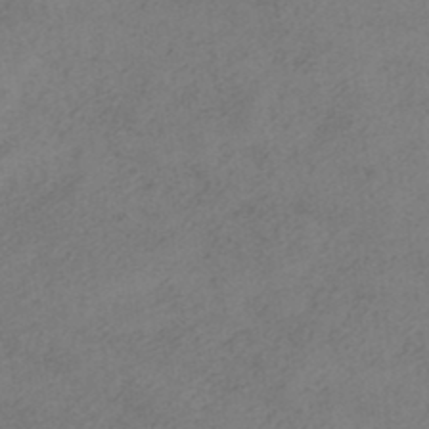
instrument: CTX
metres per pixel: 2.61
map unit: HNhu
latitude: -40.3306
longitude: 104.2361
